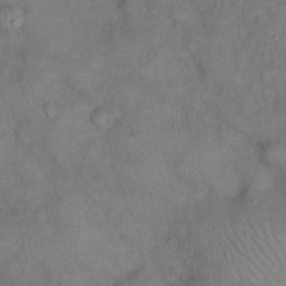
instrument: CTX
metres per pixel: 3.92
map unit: eHh
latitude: 20.8758
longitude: -59.9150
